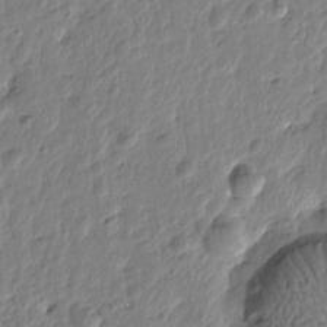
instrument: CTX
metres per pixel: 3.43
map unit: Htu
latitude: -0.8786
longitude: -178.9136
